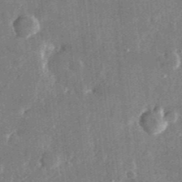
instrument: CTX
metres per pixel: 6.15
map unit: lHvf
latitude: 31.3860
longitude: -89.9717
